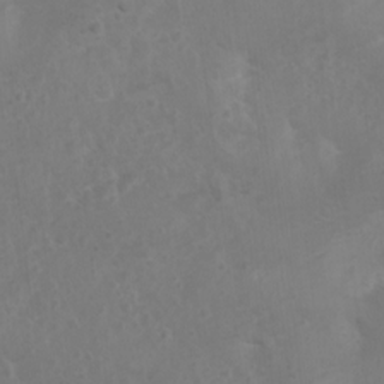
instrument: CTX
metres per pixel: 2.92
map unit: Nhu
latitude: 1.8961
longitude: -14.8569
